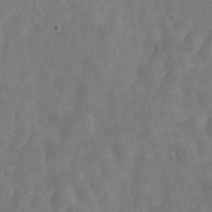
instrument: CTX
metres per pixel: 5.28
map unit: Nve
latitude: -24.4818
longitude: 107.5022
